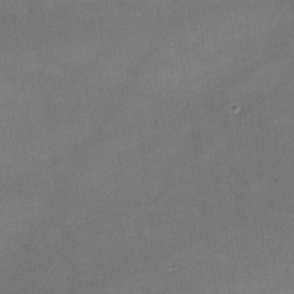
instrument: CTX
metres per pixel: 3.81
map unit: lHvf
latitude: -11.5777
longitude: -101.5560
